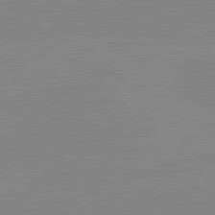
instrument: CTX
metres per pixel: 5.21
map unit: lApd
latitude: 81.7072
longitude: -156.5167
